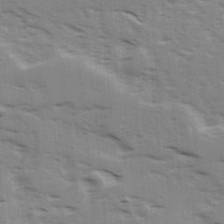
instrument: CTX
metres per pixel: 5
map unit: Ave
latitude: 15.9339
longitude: -129.6316
